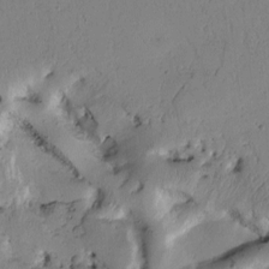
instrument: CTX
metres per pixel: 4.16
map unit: Htu
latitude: -0.4818
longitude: 170.9353
